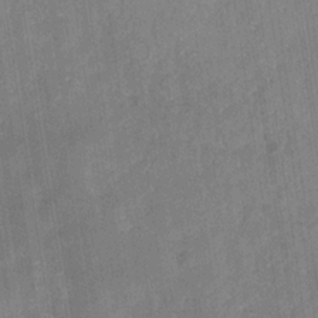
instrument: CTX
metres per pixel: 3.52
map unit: eHb
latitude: -29.5966
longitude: 69.5777
